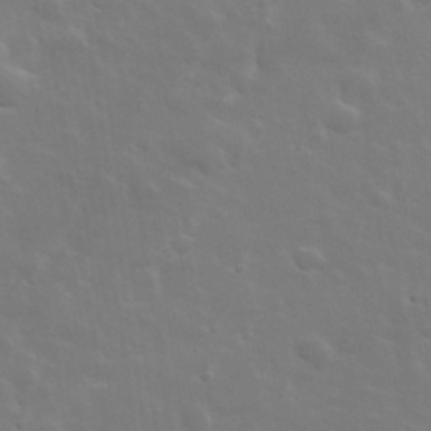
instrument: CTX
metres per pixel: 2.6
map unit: lHvf
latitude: 33.7072
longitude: -82.5356
